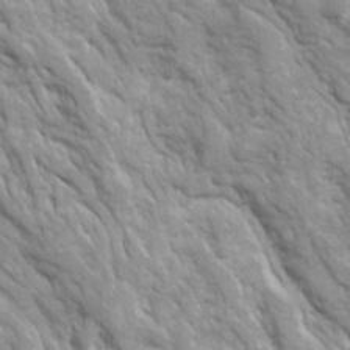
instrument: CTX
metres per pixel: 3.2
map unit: Ave
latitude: 16.4790
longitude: -131.8962
